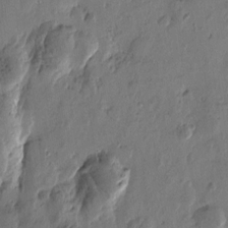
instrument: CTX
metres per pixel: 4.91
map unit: Htu
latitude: -3.4076
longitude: -177.4048
